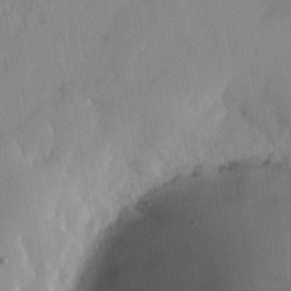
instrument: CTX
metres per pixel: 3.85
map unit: lHvf
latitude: 18.7624
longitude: -112.4034
